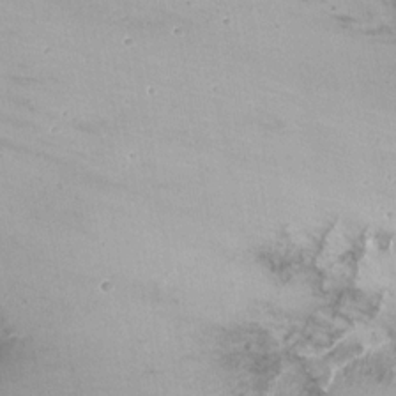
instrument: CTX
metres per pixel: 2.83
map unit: Nhu
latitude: -10.9353
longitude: -36.9514
